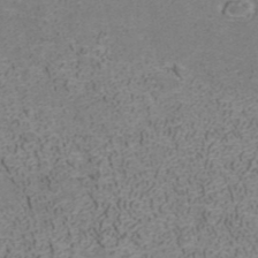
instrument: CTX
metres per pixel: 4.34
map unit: ANa
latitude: 40.5734
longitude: 21.4454
